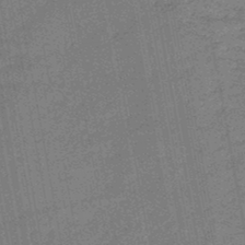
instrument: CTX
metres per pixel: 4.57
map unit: HNb
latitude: -46.3495
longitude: -36.4412
